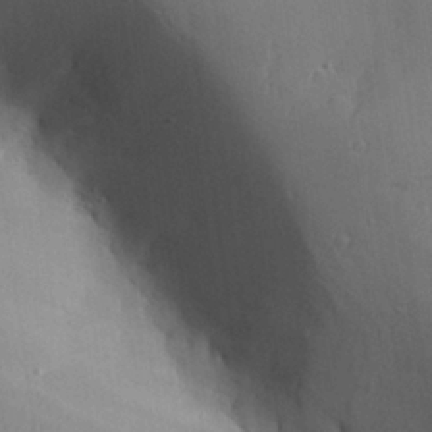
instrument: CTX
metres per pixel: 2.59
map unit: Aa
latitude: 27.4615
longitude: -129.2537
